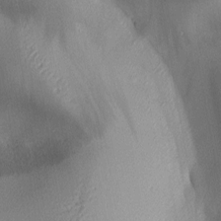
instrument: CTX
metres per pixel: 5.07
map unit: lAa
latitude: 2.6490
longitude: -116.4412
